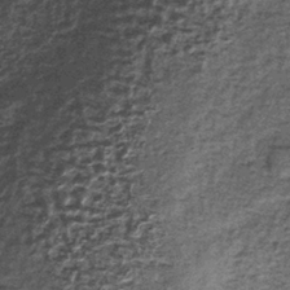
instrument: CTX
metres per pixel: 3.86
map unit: lHb
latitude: -38.1794
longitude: 66.3307
